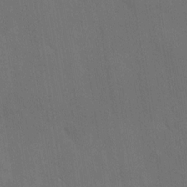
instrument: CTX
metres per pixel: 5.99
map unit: Ave
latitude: -0.6519
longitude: -112.5924
